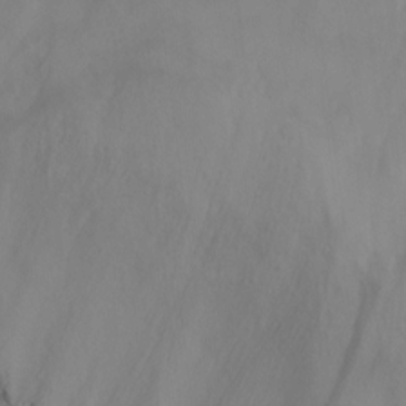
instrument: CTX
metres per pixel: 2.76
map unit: Nhu
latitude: -12.0094
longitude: -68.4979
